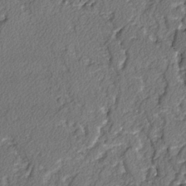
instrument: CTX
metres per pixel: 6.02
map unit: lAvf
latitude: -3.3509
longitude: -108.1388
